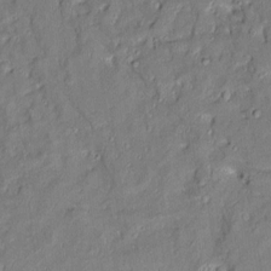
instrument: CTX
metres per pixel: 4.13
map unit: Aa
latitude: 9.2726
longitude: -133.1970
